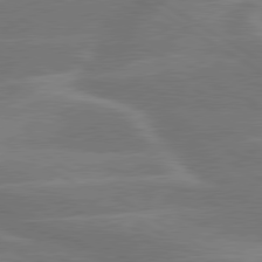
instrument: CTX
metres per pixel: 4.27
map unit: lApd
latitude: 79.8584
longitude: -123.4615
